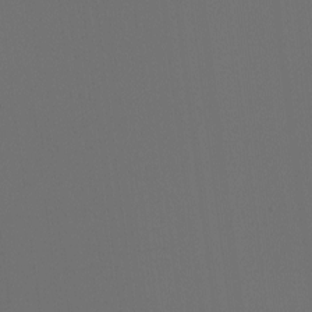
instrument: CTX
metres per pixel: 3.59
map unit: Nhu
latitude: -6.8975
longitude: -95.0459
